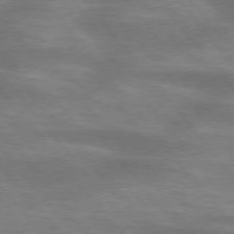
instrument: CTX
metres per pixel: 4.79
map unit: lApd
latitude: 75.2348
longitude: -58.8569
